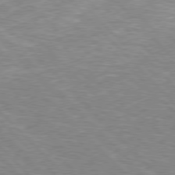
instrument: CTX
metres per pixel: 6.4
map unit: Hpe
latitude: 76.7813
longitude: -151.4237
